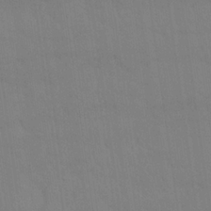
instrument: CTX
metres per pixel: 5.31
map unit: Nhu
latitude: 23.1403
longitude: -63.3293
